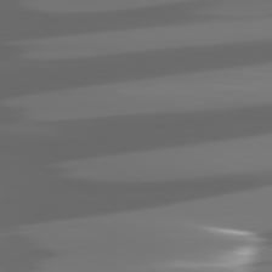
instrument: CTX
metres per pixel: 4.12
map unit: lApd
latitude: 81.1592
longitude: -140.9891
